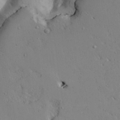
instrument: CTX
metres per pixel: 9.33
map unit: Aa
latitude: 27.3671
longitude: -128.3278
